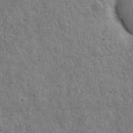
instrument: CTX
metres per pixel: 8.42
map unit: eHh
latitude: 10.4034
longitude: -73.2159
